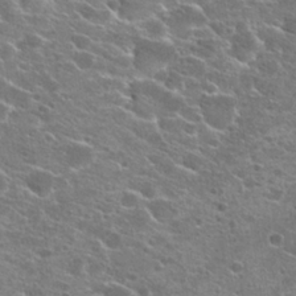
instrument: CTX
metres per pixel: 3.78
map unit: Hto
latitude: 22.7435
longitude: -41.0458
